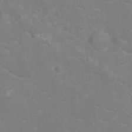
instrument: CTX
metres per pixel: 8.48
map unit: Ht
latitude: -10.3684
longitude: -23.5371
